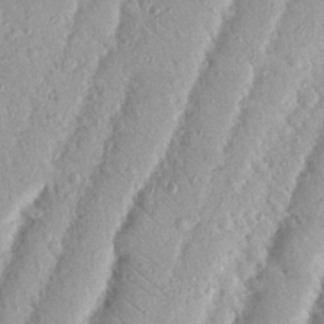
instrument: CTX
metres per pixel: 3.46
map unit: Nhu
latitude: 18.8380
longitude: -77.5938
